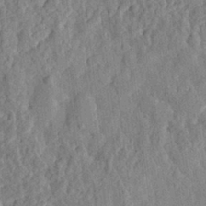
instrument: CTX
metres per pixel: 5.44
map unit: eHh
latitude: 28.1955
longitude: -76.4979
